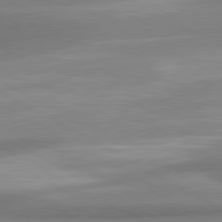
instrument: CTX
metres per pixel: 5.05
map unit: lApd
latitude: 80.3467
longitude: 177.8233
